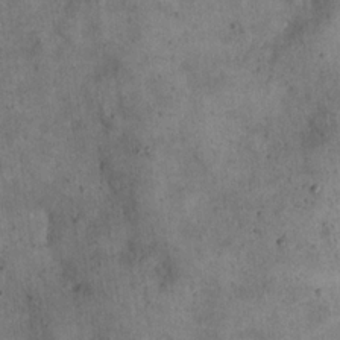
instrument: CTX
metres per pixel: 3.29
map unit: eHh
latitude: 20.8002
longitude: -60.3845
